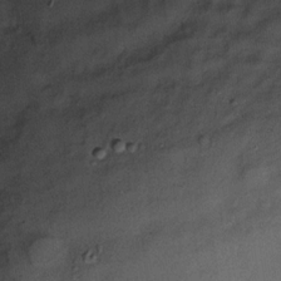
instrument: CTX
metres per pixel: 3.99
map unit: Hve
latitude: -27.8800
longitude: 92.3873
